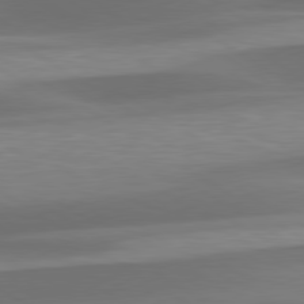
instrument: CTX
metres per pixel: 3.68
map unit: lApd
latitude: 79.8395
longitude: -87.5560
